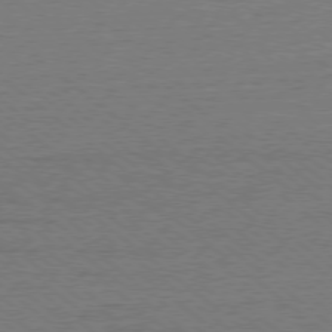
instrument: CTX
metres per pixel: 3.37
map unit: Ap
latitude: -78.7463
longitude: -82.5167
